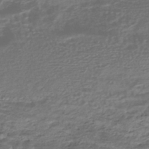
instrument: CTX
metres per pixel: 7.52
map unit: HNhu
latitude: -45.2754
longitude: 98.0094
